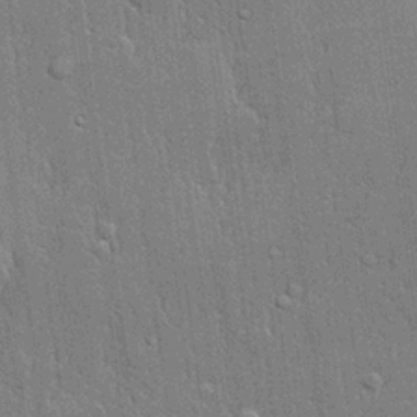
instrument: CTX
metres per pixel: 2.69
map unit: lHvf
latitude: 21.2915
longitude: 143.0108
